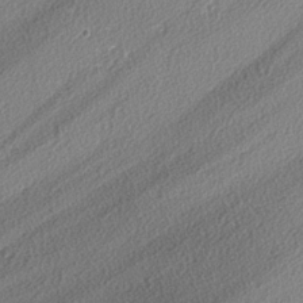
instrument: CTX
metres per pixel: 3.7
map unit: lAvf
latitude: -3.5588
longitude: -108.4601
